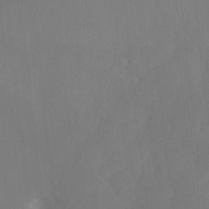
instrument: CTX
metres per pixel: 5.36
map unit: Nhu
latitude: -13.7856
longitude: -51.8772
